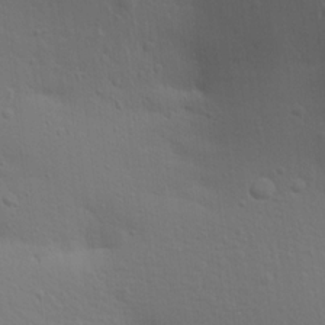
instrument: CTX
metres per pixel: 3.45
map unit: Aa
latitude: 18.4601
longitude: -142.7624
